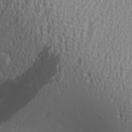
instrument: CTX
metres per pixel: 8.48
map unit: Aa
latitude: 27.5182
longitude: -136.1767
